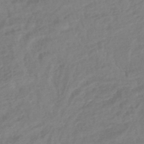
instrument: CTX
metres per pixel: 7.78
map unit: lHb
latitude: -42.8785
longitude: 75.5588
